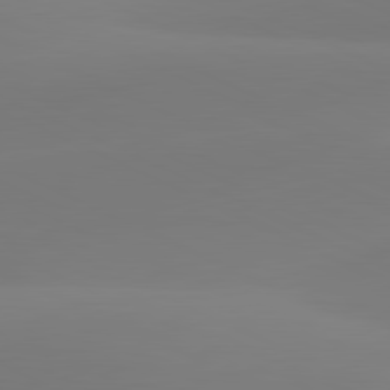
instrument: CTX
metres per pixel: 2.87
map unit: lApd
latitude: 81.5182
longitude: 128.9542
